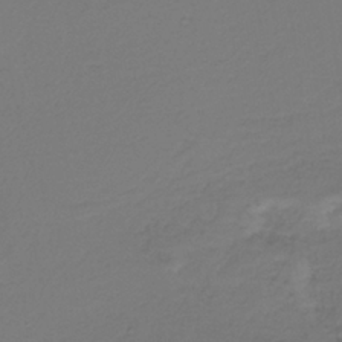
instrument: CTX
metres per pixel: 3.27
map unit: HNb
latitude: -34.3684
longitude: 61.0109
